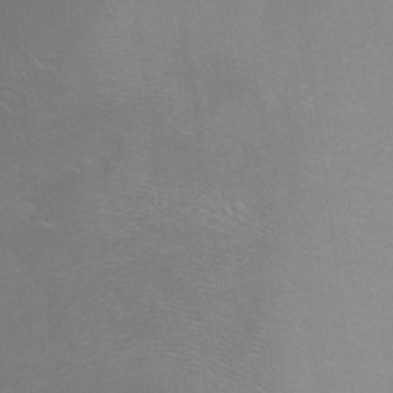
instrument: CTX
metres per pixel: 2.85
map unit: Ht
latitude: -7.8044
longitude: -35.5182
